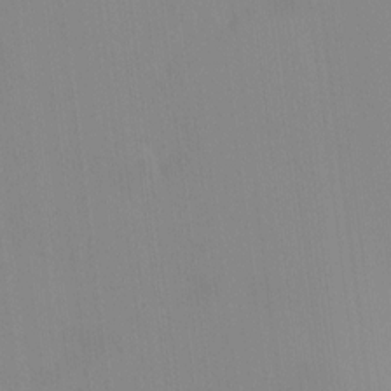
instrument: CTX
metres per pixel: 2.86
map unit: HNhu
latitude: 7.2348
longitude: 2.1416
